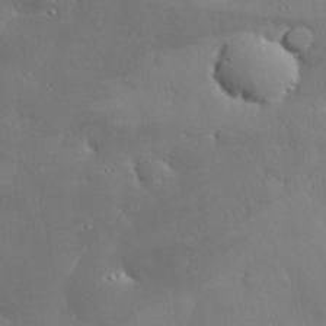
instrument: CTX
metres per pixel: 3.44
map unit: eHh
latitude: 29.9906
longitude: -82.6868
